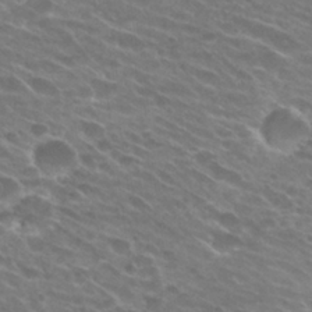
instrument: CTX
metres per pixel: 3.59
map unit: Hto
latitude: 26.2145
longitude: -42.2901
